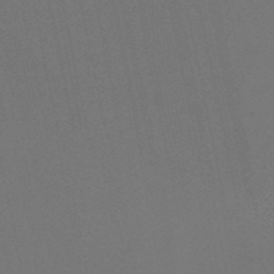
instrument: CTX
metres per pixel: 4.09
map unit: HNb
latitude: -51.2187
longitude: -42.7813
